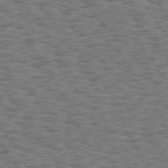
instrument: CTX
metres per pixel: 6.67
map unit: Hpe
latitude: 74.5546
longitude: -133.8017
